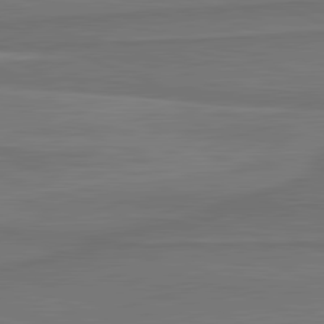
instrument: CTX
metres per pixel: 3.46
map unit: lApd
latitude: 81.9339
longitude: 168.8597
